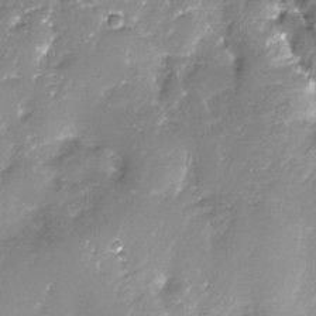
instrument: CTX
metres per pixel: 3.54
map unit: Nhe
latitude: -32.1984
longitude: -93.3481
